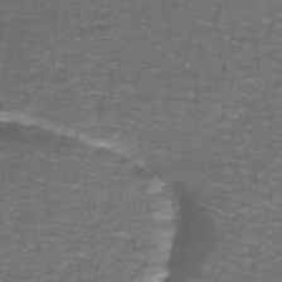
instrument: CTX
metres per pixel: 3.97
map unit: lHb
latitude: -42.6707
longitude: 55.9367
